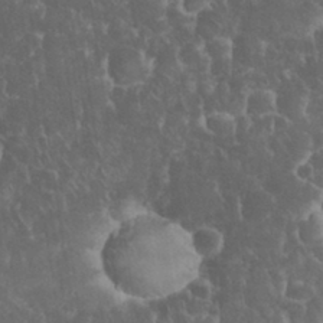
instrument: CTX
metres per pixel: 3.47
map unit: eHh
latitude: 32.9136
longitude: -64.4034
